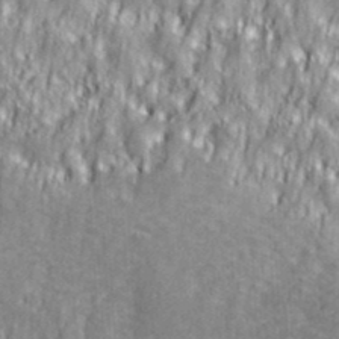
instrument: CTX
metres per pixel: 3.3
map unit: ANa
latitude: 36.3656
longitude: 17.8423
